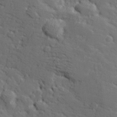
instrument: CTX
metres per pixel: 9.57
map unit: Hve
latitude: 26.6113
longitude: 144.0661
